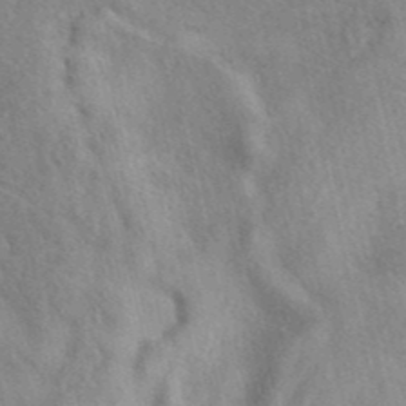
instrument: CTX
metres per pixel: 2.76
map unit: eAb
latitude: 40.4978
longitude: 109.0108
